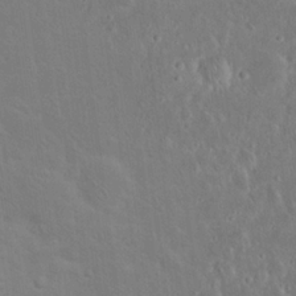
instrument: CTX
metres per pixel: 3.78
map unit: Nhu
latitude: 23.1970
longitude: -71.2726
